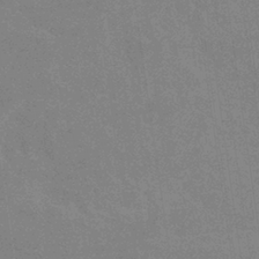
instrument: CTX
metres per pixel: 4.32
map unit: eHb
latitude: -36.6707
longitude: 76.3684
